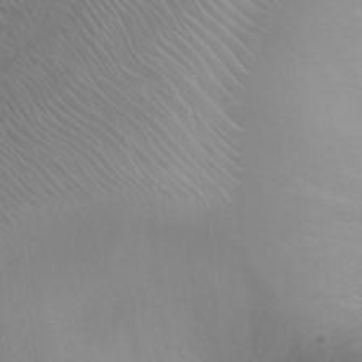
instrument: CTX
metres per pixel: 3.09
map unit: Ht
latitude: -0.4818
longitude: -45.5938
